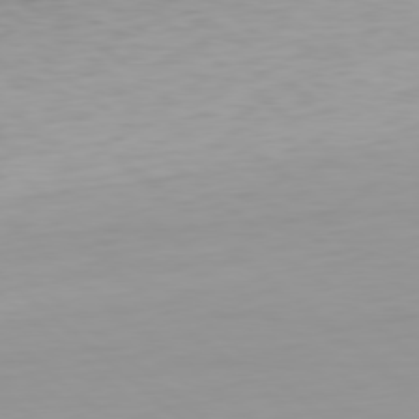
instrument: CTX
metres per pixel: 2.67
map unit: Hpe
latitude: 78.2334
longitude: -169.1781
